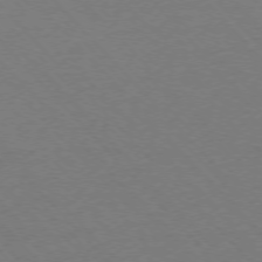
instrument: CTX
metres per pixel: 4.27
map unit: Ap
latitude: -76.1795
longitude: -85.8395
